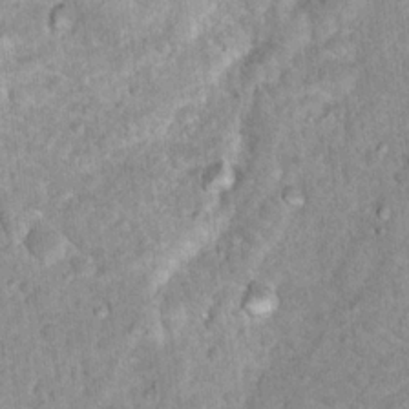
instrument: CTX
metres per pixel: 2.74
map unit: Nhu
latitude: 16.9325
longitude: -31.4805
